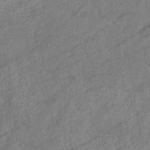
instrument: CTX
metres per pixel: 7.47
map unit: eHb
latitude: -38.8597
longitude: 77.5210
